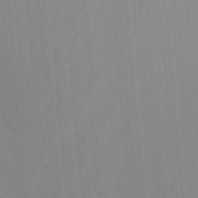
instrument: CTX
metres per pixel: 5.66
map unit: Aa
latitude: -3.9367
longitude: -70.8758
